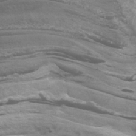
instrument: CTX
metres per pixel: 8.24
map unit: Nhu
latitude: -9.1431
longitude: -78.4601
